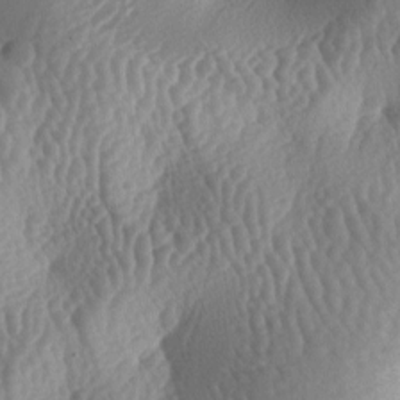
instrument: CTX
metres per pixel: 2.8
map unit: lAa
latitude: -6.5196
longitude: -128.2144
